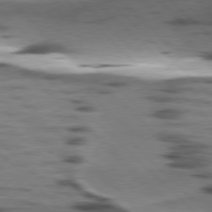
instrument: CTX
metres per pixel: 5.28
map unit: lApd
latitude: 77.4615
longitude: -48.7813
